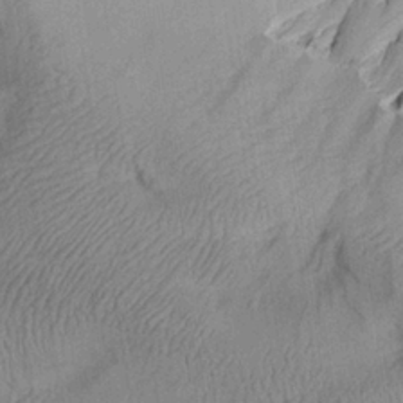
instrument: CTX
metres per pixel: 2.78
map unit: Aa
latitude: 26.5546
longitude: -143.6883
